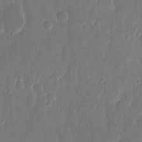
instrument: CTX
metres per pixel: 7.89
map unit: eHh
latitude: 11.9906
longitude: -70.9702
